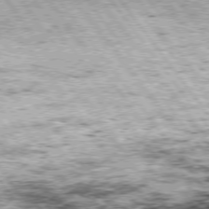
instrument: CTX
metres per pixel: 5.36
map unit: Hpe
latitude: 75.3671
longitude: -156.0255
